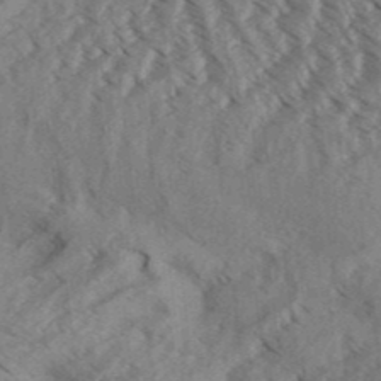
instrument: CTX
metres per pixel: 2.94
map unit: Aa
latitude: 32.5735
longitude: -138.9703
